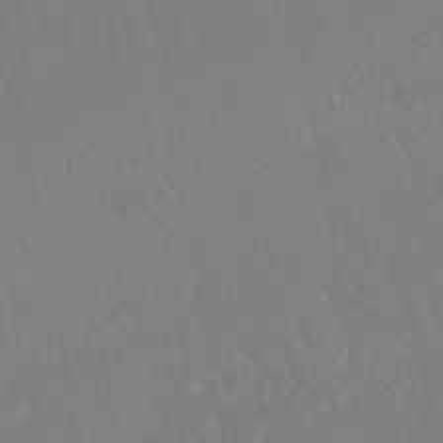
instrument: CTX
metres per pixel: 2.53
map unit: ANa
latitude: -45.0298
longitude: 104.3873
